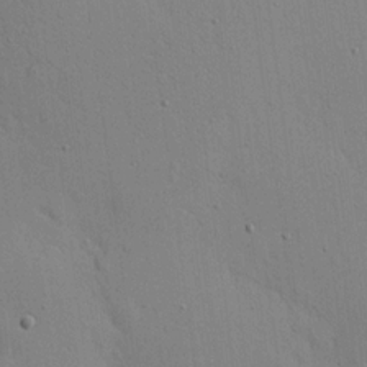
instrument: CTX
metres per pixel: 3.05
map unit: Nhu
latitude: 16.2712
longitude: -79.1026
